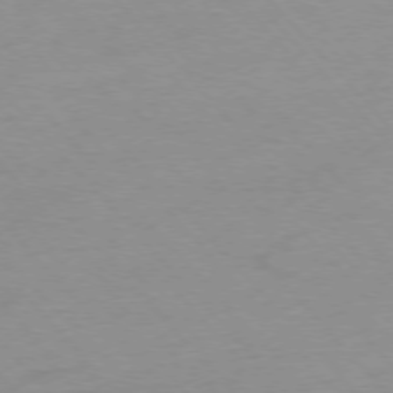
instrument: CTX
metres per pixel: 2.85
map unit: Ap
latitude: -76.5196
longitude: -70.1011
